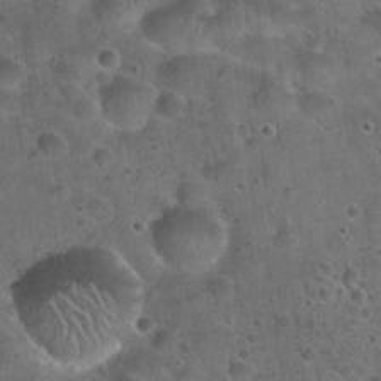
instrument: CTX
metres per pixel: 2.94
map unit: Hto
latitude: 22.2900
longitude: -52.8758
